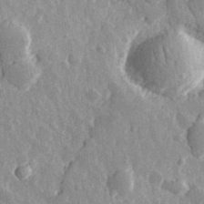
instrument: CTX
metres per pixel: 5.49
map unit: eHh
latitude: 32.1767
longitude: -79.7639
